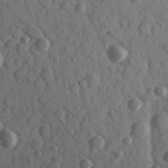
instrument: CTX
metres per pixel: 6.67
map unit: Hve
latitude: 24.7057
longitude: 146.7463
